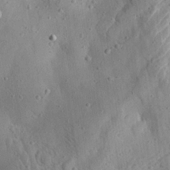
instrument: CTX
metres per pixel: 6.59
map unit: Aa
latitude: 24.0822
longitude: -143.8961
